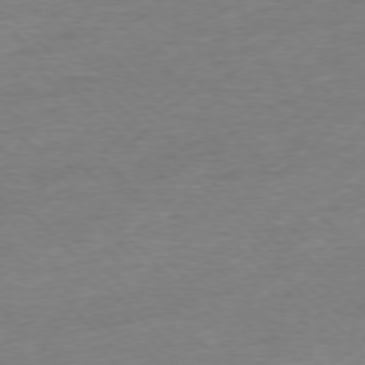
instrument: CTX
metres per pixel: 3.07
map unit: Ap
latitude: -76.7463
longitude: -97.5749
